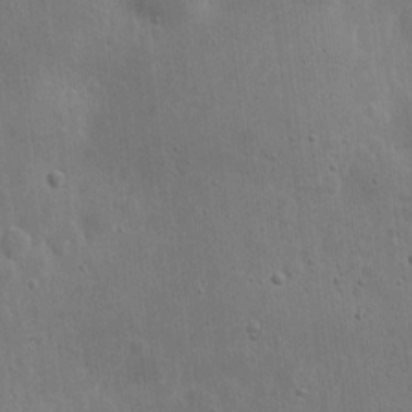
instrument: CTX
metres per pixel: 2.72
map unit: eHh
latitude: 7.8961
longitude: -72.4790
